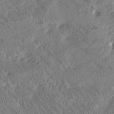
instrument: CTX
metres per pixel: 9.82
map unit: Htu
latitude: -1.6533
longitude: 175.9367
